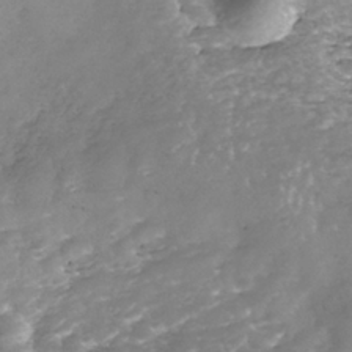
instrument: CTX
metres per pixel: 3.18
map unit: Nhe
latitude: -39.4832
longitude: -116.6491
